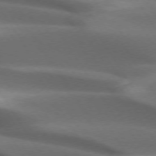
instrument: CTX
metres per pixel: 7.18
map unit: lApd
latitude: 73.3104
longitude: -52.3845
